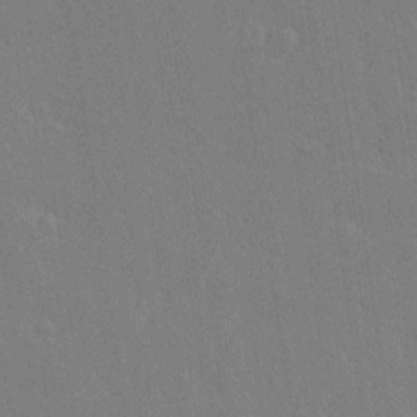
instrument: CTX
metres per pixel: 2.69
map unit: lAvf
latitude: 14.2523
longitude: -127.0459
